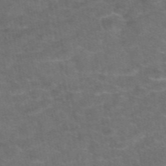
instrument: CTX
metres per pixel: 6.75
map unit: eAb
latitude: 47.8017
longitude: 113.0298
